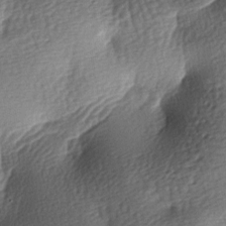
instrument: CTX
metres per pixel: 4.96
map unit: lAa
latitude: -7.8611
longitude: -127.2159
